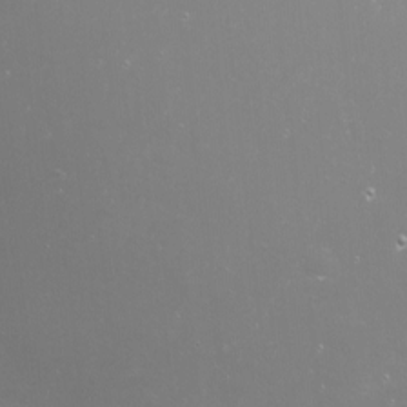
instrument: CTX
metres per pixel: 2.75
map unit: Nhu
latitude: -7.8611
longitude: -74.8380
